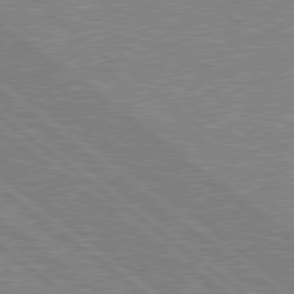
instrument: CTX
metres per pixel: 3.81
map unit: Hpe
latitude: 78.8569
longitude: -156.6112
